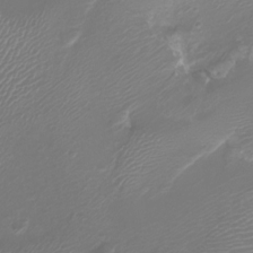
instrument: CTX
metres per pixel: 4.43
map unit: Ht
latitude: -2.7085
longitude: -18.4601
